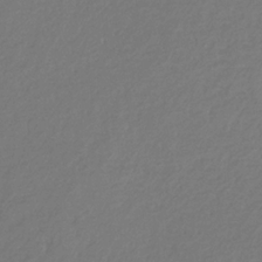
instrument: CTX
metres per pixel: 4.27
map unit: eHb
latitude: -29.9745
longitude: 67.6344
